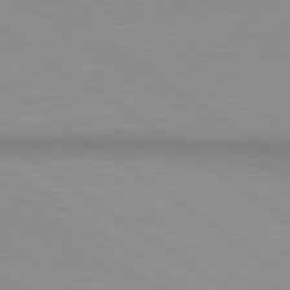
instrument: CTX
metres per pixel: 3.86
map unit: lApd
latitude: 80.5546
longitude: 161.7856
